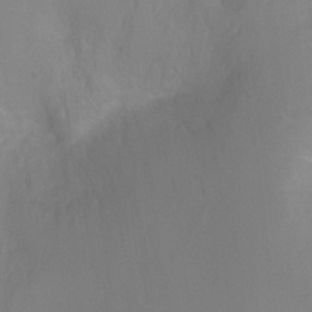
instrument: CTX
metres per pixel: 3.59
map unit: Ht
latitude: -2.9919
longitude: -25.1025
